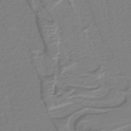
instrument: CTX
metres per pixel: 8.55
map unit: lHb
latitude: -42.4062
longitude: 52.3306
